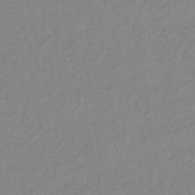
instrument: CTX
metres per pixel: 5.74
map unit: lHb
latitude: -37.1242
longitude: 68.9730
